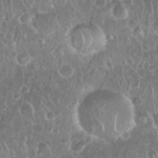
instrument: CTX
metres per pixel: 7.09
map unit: Nhu
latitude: 28.4412
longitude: -63.6505
